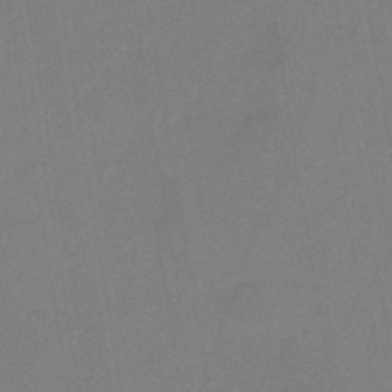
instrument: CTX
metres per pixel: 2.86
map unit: HNb
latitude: -47.0864
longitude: -39.1592
